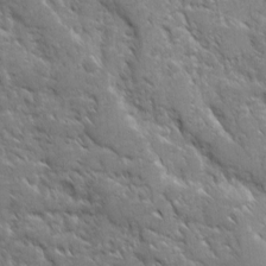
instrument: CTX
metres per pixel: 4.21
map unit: Ave
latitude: 10.4412
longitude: -103.4804
